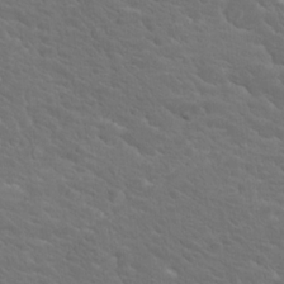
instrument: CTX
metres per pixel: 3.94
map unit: Hto
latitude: 18.3278
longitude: -33.3482
